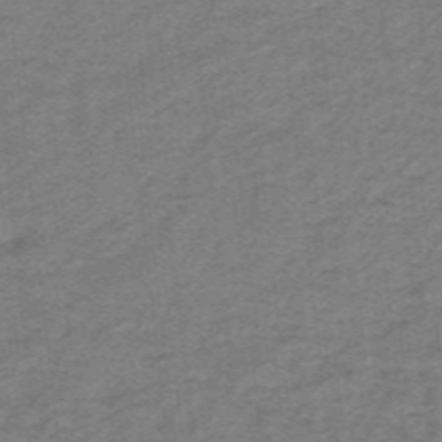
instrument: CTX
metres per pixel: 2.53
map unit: lHb
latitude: -41.0864
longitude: 54.0472
